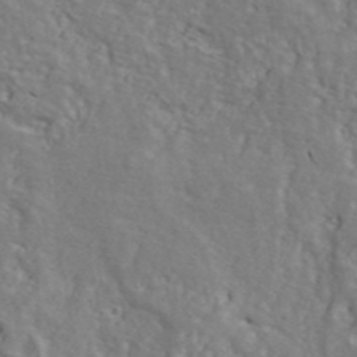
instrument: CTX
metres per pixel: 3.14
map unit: ANa
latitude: 44.3656
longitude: -85.2915
